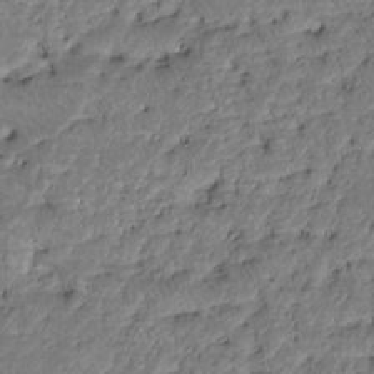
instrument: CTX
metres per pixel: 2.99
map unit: HNhu
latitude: -21.1620
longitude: 85.6910
